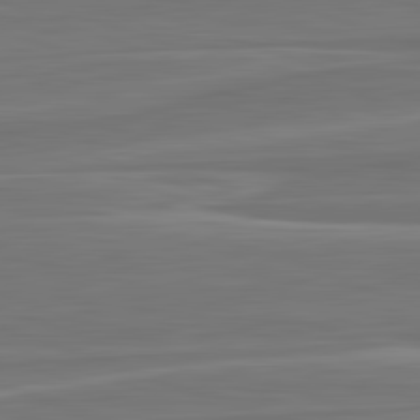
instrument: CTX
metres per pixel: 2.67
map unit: lApd
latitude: 82.8757
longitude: 169.7666
